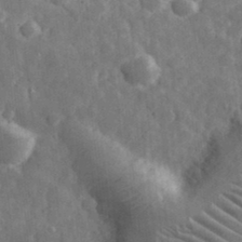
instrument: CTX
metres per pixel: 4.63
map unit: eHh
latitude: 33.1970
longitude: -69.4993
